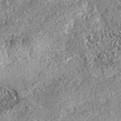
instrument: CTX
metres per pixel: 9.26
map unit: eAb
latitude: 36.1955
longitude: 111.8045
